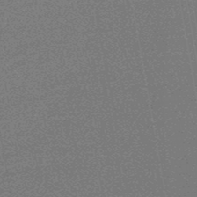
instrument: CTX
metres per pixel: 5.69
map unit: eHb
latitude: -48.1417
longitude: 88.8030
